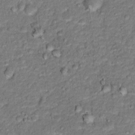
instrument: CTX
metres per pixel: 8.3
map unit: Hto
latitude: 15.4049
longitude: -38.4979
